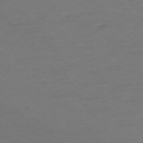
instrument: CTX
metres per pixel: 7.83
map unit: Ap
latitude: -75.8234
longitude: -82.3656
